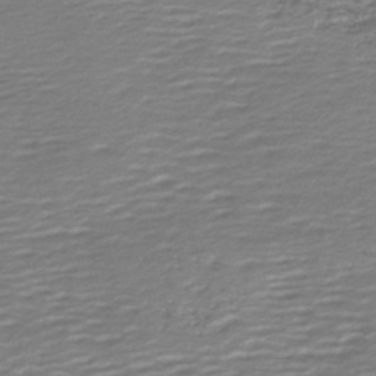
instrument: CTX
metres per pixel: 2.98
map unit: lHb
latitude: -46.4440
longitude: 73.8422
